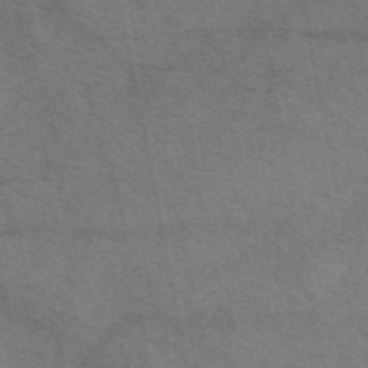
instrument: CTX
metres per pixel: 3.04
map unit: eAb
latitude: 51.2159
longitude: 110.5762
